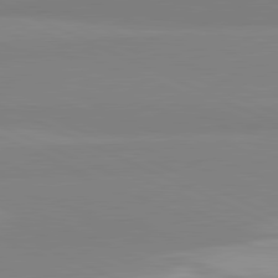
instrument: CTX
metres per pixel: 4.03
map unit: lApd
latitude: 81.7827
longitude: 178.8030
